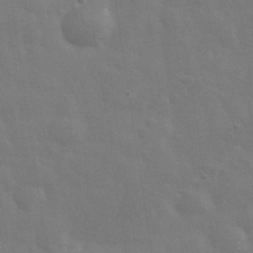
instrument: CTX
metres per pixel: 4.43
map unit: eHh
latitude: 33.6316
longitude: -70.4601
